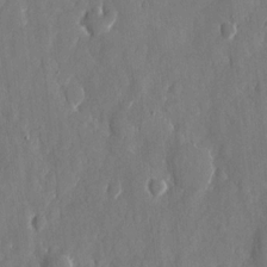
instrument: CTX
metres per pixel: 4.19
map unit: eHh
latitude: 13.7639
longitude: -72.1956
